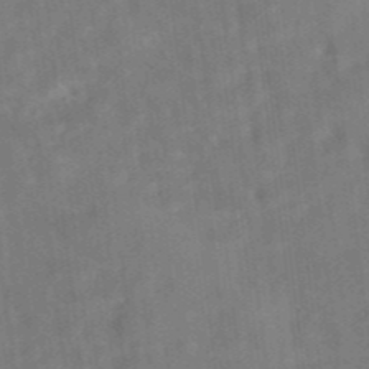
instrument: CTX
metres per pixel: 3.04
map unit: eAb
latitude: 34.7624
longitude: 109.4265
